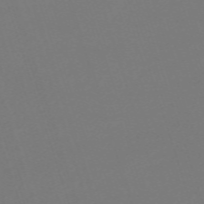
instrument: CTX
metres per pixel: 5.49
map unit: eHh
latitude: -63.0108
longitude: 51.6155
